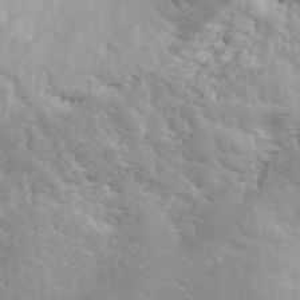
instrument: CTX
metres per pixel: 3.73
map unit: ANa
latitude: 43.0459
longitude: 47.0108
